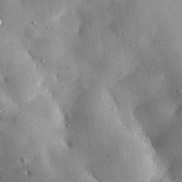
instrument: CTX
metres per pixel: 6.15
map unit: eHh
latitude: 31.0459
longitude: -80.5357
